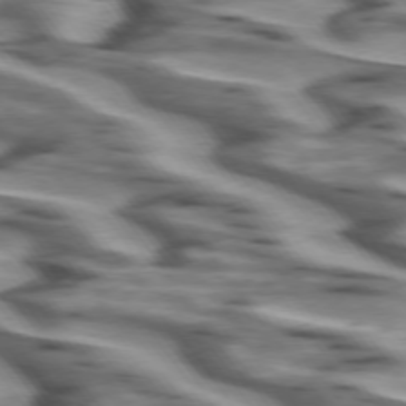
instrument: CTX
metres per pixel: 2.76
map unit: lApd
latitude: 74.4790
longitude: -58.2523
